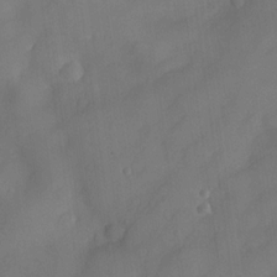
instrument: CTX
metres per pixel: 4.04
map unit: Nve
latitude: -26.0472
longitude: -148.5924
